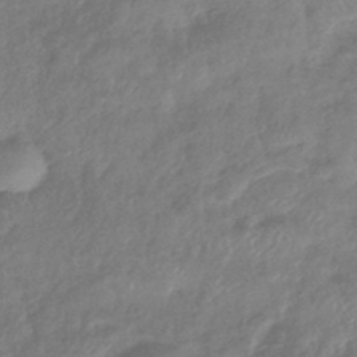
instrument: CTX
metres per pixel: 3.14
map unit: lHb
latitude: -42.1983
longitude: 81.6344
